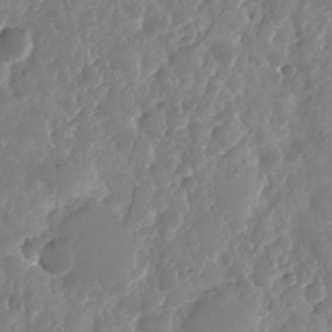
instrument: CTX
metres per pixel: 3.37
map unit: Nhu
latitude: -23.1998
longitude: -73.3293
